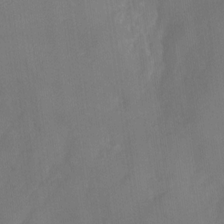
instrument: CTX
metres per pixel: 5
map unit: Nhu
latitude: -26.1038
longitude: -57.2159
